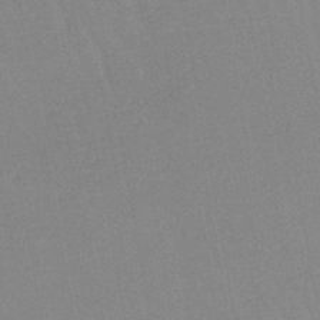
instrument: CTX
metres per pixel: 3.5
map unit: lHb
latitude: -45.6533
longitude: 78.4440
